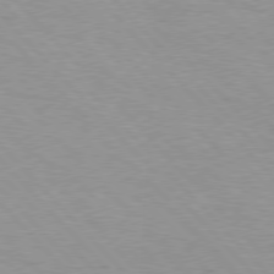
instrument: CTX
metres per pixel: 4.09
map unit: Hpe
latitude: 76.8947
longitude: -152.2901
